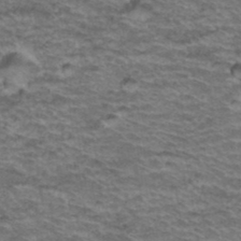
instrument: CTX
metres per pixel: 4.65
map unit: Hto
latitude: 37.9339
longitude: -43.6694
